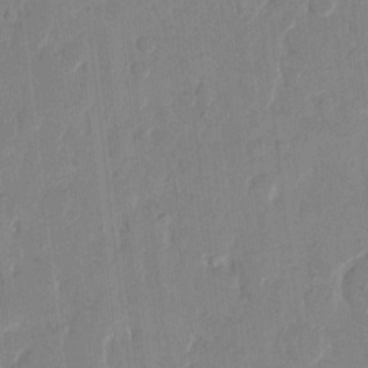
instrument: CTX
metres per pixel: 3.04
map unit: eHh
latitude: 13.5371
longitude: -68.9892
